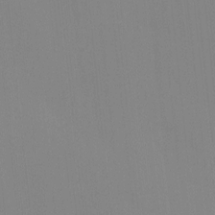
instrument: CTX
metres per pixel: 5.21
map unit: Ave
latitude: 3.0080
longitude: -112.9891
